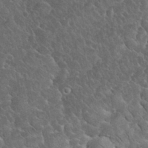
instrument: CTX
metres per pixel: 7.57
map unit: eHh
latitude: 33.8205
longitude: -66.5923
